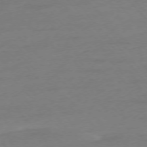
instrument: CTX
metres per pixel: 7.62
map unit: Ap
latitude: -76.2362
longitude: -80.5168
